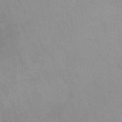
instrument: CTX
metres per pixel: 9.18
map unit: HNhu
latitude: -1.1054
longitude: -3.0836
